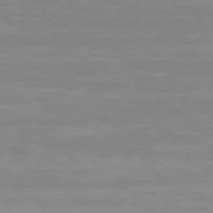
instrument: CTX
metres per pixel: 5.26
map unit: Ap
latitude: -80.3118
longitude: -59.8772
